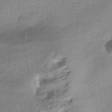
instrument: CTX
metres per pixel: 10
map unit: HNhu
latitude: -40.9919
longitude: 95.9556
